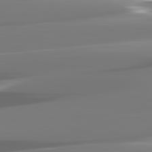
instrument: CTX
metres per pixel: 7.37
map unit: lApd
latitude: 82.4223
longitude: -146.3657
